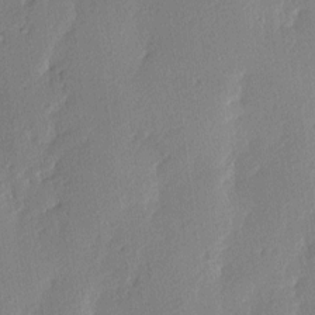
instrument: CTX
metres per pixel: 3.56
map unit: Hve
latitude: 3.1214
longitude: -121.4805
